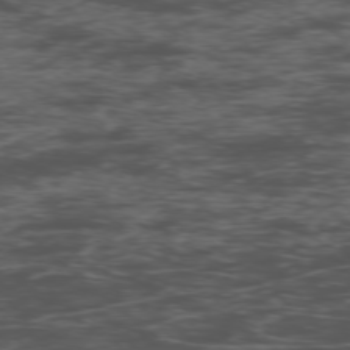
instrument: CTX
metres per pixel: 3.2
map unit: Ap
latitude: -76.4629
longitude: -82.8569
